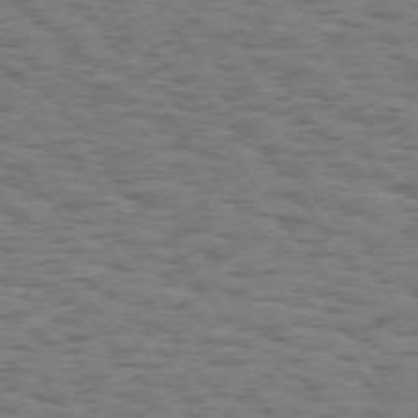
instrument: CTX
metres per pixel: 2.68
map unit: Hpe
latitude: 74.2145
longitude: -134.8947
